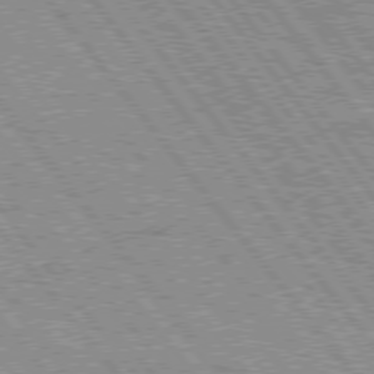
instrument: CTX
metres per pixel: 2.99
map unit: Hpe
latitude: 75.9906
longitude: -149.2726
